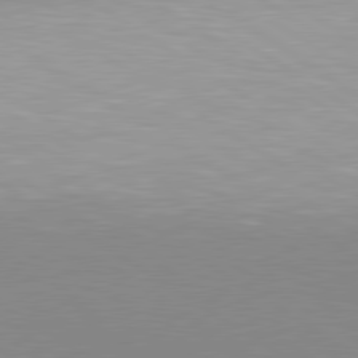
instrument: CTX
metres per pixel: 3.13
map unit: lApd
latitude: 80.1200
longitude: 156.8975
